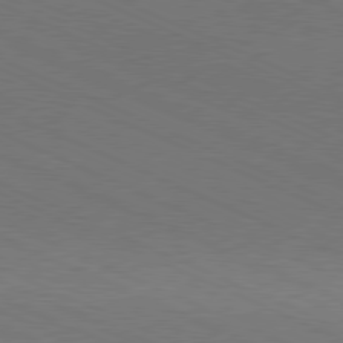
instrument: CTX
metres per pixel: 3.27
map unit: Hpe
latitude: -81.4266
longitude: 15.6911
